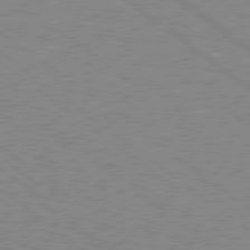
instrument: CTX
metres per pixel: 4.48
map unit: Hpe
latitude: 78.6302
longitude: -164.3089
